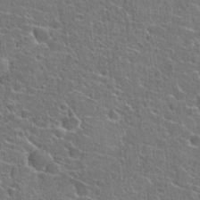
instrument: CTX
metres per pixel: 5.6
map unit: Hto
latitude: 22.8758
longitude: -44.8002
